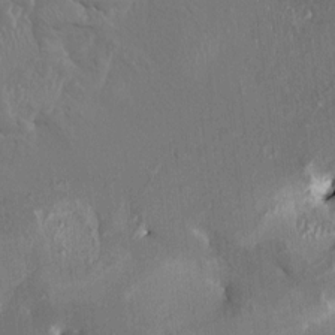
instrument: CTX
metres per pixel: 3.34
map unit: HNhu
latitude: 3.6505
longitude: 8.1795
